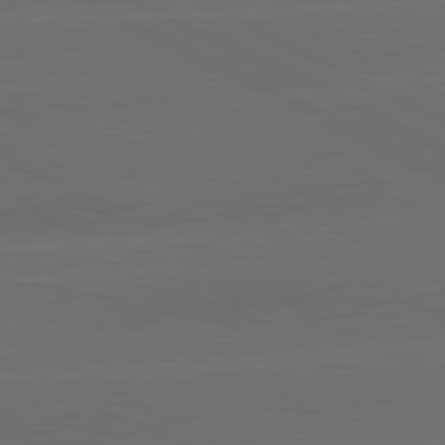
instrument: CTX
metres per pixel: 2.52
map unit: lApd
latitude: 81.1403
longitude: -147.3860
